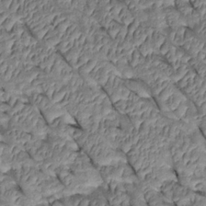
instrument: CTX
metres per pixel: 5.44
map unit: Htu
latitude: 1.1025
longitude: 148.0283
